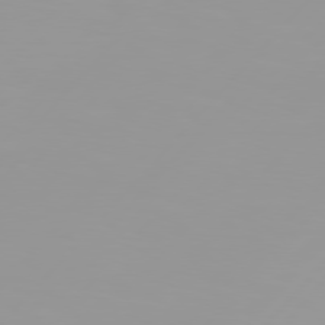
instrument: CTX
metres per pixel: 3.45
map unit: Hpe
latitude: 77.1592
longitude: -139.7450
